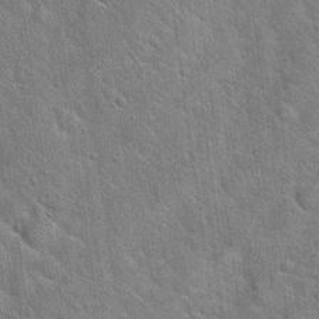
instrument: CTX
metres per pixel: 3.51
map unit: Hto
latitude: 20.0822
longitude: -51.5749
